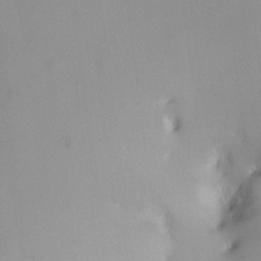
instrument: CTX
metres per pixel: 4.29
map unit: HNhu
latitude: 6.1956
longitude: 8.9164
